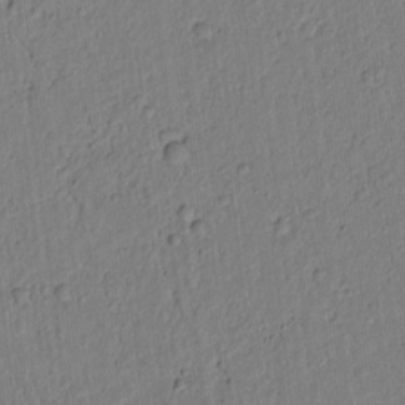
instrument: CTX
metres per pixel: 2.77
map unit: lAvf
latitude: 5.2537
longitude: 164.2929
